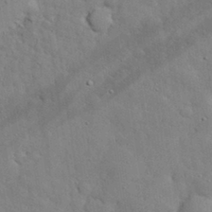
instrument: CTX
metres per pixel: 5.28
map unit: eHh
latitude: 30.4223
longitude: -83.0458
